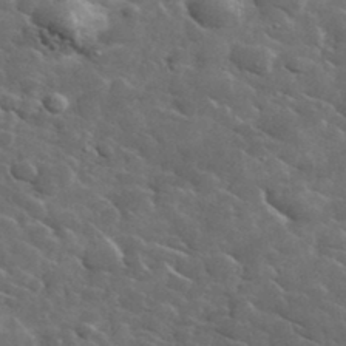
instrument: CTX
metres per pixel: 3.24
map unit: lHvf
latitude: 37.1592
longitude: -90.1011
